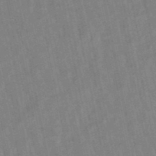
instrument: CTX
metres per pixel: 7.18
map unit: lHb
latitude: -48.7275
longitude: 78.3117
